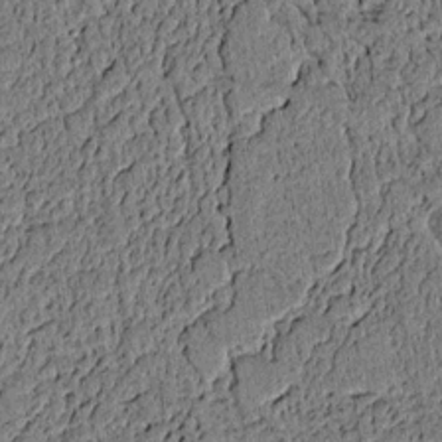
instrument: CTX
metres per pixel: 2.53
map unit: lAvf
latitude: 4.1011
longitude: 168.9541
